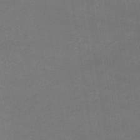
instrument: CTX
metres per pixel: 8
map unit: lHb
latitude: -34.6518
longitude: 64.5952
